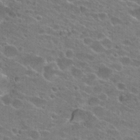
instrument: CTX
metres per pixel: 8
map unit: Hto
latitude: 24.4601
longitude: -43.9150
